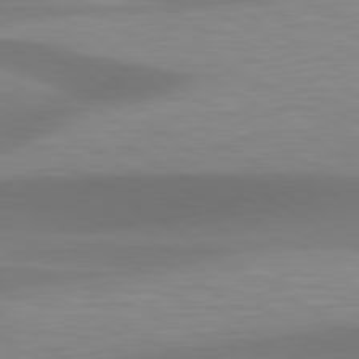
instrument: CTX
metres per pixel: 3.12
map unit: lApd
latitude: 79.6883
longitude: -93.1781
